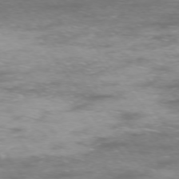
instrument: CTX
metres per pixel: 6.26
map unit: Ap
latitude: -74.2740
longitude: -74.7057
